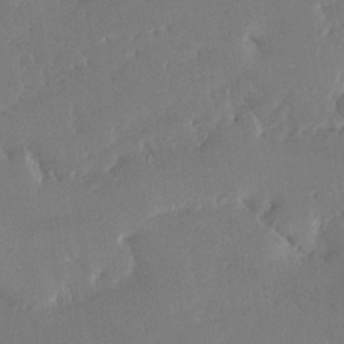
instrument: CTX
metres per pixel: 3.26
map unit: Ave
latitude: 18.0255
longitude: -140.5734
